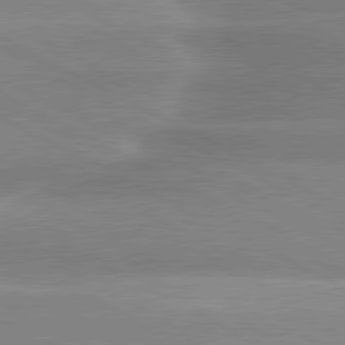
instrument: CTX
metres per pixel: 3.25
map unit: lApd
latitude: 80.3278
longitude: -135.8394
